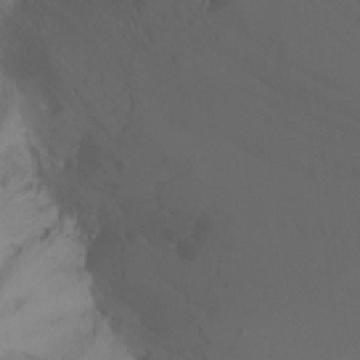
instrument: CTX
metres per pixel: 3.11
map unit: Ht
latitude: 0.4412
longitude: -32.7057
